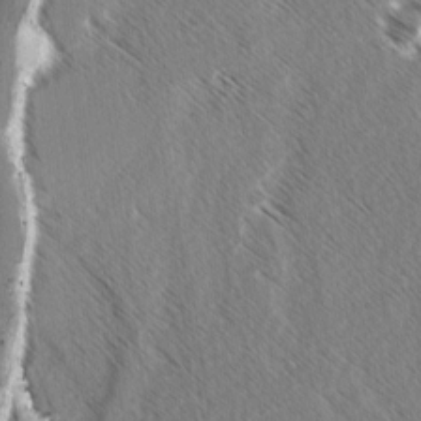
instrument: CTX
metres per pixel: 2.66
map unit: lAvf
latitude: 4.6113
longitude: -105.4994
